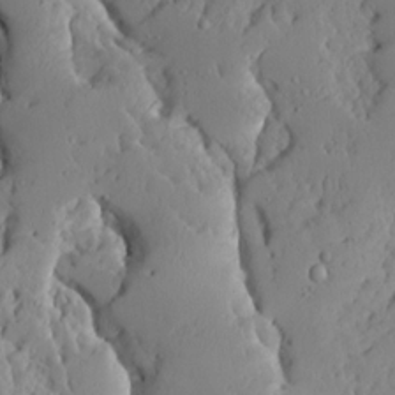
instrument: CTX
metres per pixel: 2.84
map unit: Ave
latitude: 13.4238
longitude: -135.0269
